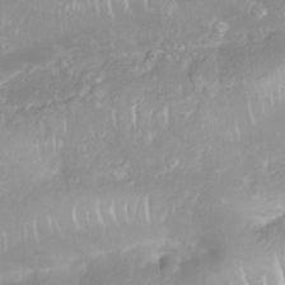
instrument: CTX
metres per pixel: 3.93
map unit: Nhu
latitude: 26.5168
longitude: -62.5924
